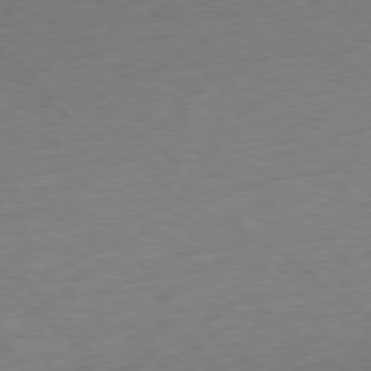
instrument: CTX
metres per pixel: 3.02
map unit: Ap
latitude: -78.9163
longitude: -49.8016
